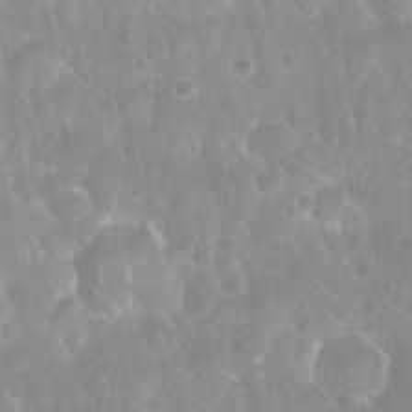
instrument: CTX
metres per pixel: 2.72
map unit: Nhu
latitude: 28.0255
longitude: -65.0080
